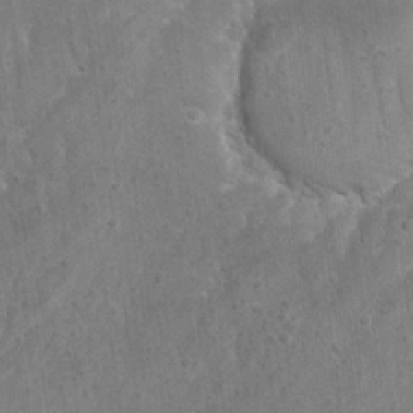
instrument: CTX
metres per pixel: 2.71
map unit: eHh
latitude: 23.2537
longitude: -67.2537
